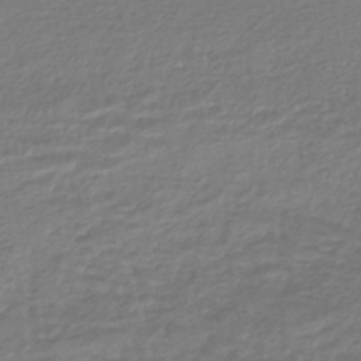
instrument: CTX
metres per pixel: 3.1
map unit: HNhu
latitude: -46.3495
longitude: 96.6141
